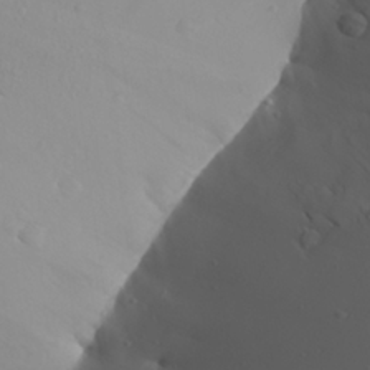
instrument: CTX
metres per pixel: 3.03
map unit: Aa
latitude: 25.6693
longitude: -144.5546
